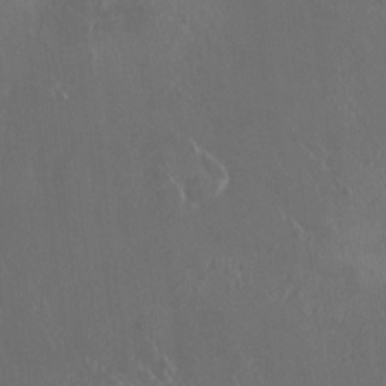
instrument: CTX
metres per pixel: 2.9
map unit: HNhu
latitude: 1.8394
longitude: 6.6707
